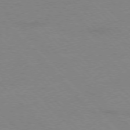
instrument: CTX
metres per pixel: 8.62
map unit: Ap
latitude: -77.6155
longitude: -87.9717
